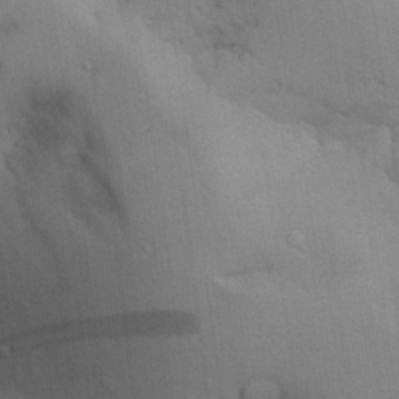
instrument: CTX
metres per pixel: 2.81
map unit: Aa
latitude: 25.9339
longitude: -129.7261
